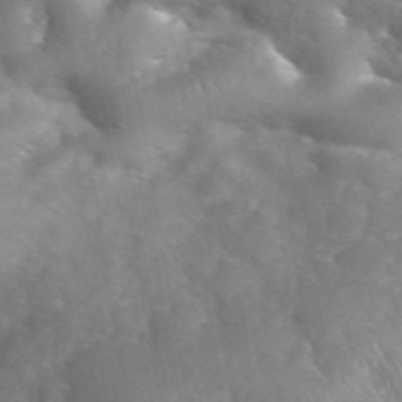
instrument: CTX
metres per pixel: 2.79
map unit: eHh
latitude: 40.3656
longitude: -57.0080
